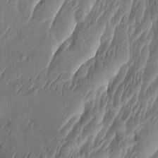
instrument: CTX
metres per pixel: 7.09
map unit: Aa
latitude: 8.9514
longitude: -131.4238
